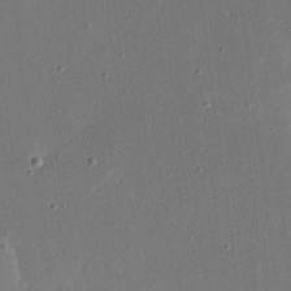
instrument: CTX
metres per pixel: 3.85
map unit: eHh
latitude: 16.0822
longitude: -70.1956
